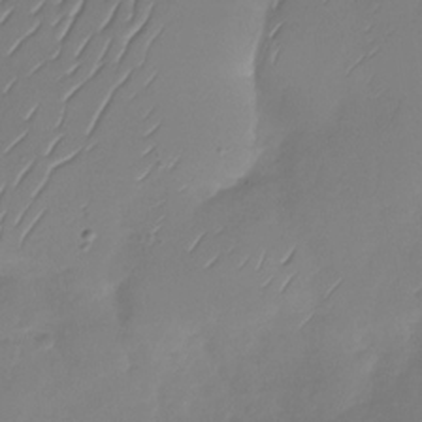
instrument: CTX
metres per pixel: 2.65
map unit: Nhu
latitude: -28.8219
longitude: -59.6127
